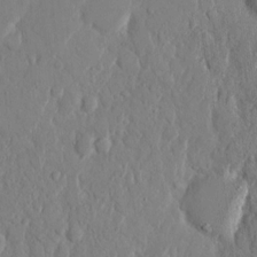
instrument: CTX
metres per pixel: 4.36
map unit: eHh
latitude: 12.8947
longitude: -69.4238
